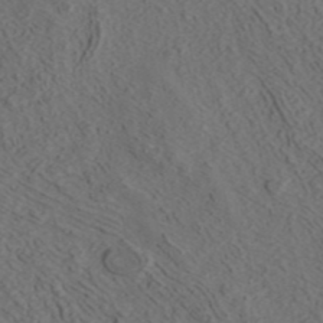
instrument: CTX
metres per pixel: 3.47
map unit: ANa
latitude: 42.5357
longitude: 30.1606
